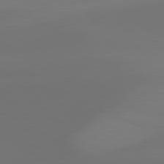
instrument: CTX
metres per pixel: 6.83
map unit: lApd
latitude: 81.6694
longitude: 129.2376
